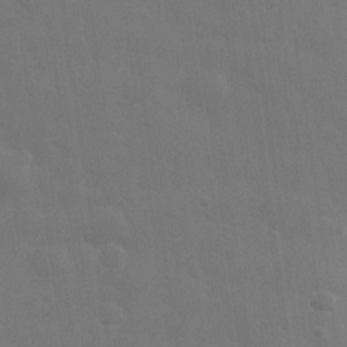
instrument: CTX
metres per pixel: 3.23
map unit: eHh
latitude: 31.4049
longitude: -69.9339
